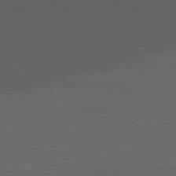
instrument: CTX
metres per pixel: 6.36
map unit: Ap
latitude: -77.3132
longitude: -92.4034
